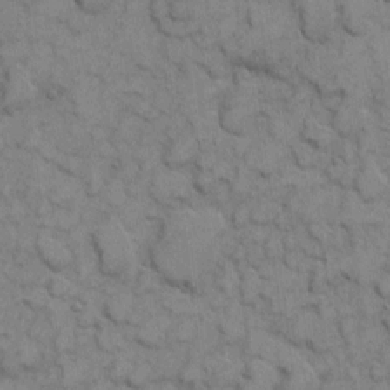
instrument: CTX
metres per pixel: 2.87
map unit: eHh
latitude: 7.1214
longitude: -65.1592
